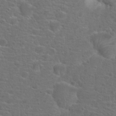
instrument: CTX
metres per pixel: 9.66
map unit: Hto
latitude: 18.5734
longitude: -42.0822
